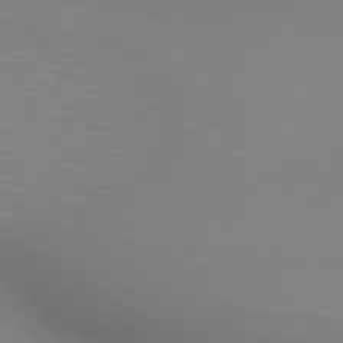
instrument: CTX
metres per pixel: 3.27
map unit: lApd
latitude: 80.2522
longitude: 133.8801
